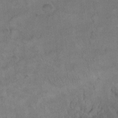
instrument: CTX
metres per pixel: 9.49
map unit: Hto
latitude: 10.1011
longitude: -60.4790
